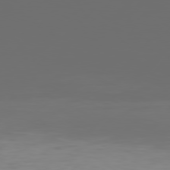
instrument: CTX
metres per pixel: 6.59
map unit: Hpe
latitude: 76.9136
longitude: -139.8016
